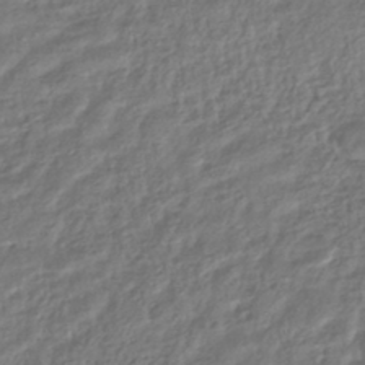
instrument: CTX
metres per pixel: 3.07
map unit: HNhu
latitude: -44.6707
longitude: 102.9920
